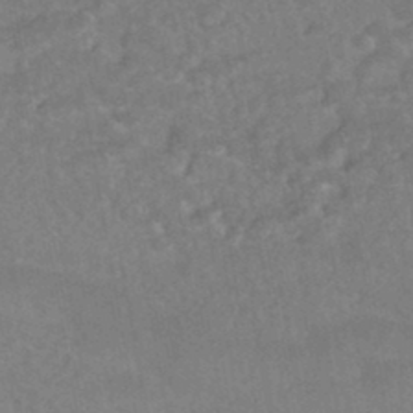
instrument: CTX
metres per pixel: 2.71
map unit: HNhu
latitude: -44.7274
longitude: 92.2362
